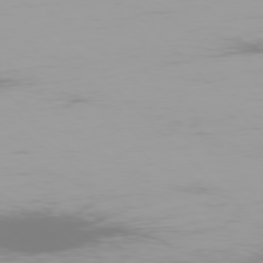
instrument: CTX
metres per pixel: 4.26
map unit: Ap
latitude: -77.6533
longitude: -72.9703
